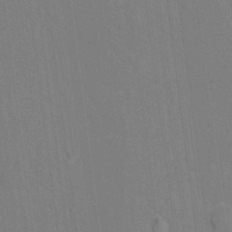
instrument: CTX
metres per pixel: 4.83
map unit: Hto
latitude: 14.0255
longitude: -36.0822
